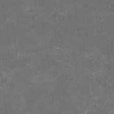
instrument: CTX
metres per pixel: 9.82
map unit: HNhu
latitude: 2.6868
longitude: -1.5560
